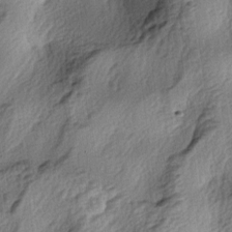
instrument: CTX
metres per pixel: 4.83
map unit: lAa
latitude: -4.5762
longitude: -124.1767
